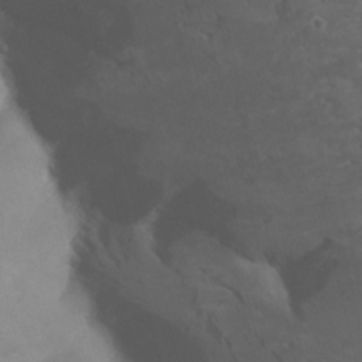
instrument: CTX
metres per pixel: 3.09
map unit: Nhu
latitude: -7.8233
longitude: -75.6694
